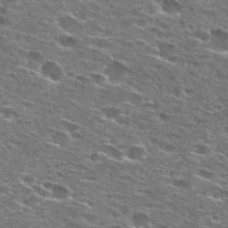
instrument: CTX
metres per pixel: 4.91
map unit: Hto
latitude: 27.4993
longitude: -47.5183
